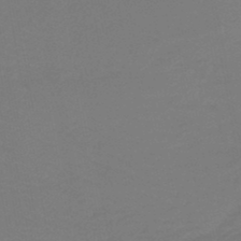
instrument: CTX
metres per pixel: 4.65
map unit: lHb
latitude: -46.5951
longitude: 74.5763
